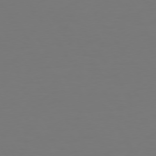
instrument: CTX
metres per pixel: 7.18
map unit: Hpe
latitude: 73.8962
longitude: -123.0081
